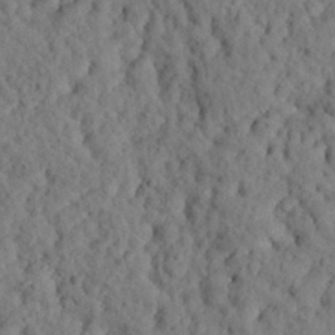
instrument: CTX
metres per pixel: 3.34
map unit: eHh
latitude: 25.1781
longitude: -79.1592
